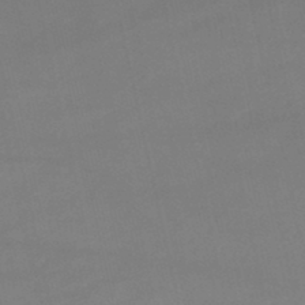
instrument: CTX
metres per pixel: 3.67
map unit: lHb
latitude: -46.8408
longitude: 67.1053
